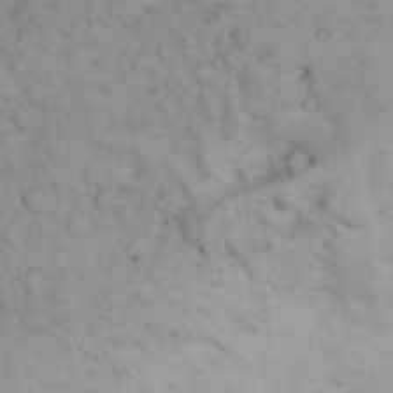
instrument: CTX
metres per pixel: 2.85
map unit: Nhu
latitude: 26.2523
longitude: -69.6694
